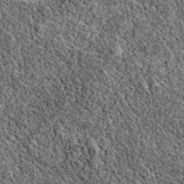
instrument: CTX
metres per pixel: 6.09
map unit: eAb
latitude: 38.7813
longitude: 110.5763
